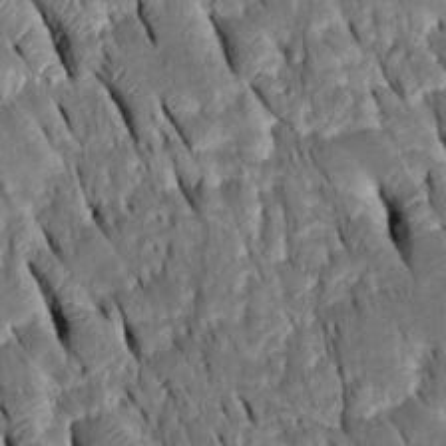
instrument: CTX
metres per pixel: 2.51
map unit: Htu
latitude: -1.1998
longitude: 149.4455
